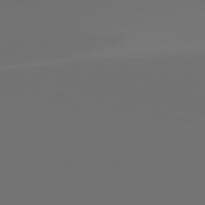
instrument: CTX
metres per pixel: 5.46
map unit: lApd
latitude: 82.0822
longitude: -154.1578
